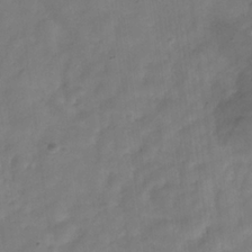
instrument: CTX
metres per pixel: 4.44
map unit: Hve
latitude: -32.1795
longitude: 92.7274
